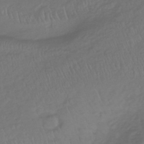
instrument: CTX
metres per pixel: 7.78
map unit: lHb
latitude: -39.2565
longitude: 69.8800
